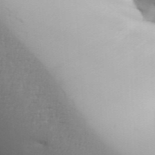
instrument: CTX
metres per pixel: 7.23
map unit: Aa
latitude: 32.8002
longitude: -143.5182
